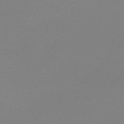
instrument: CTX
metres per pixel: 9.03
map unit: lHb
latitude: -49.0298
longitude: 69.5210
